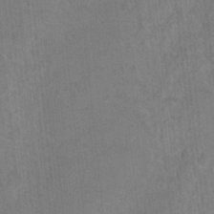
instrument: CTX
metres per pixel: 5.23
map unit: Hto
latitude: 12.5735
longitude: -36.1578
